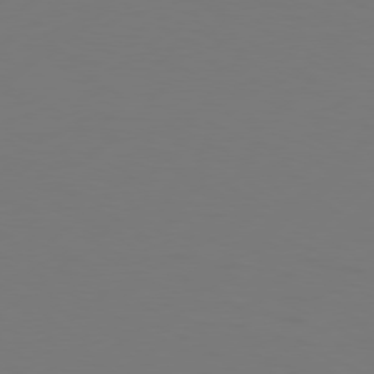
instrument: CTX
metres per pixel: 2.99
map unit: Hpe
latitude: 76.3656
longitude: -130.6680
